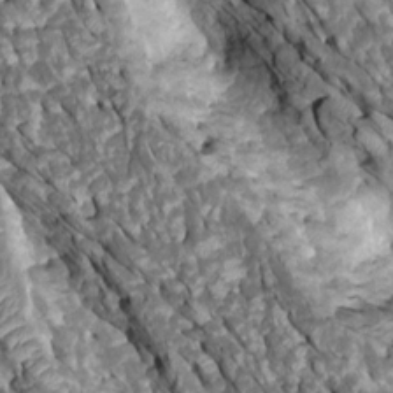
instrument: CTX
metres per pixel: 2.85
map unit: Htu
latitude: 1.1592
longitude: 144.8597
